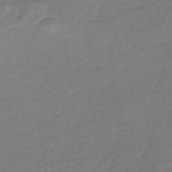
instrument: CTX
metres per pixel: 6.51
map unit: lHb
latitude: -39.3888
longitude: 71.8800
